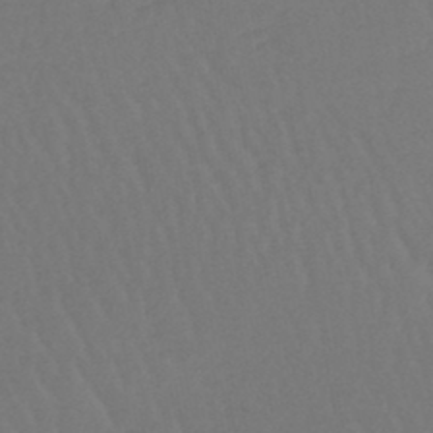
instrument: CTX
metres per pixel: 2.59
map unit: lHb
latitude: -45.3510
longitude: 69.4832
